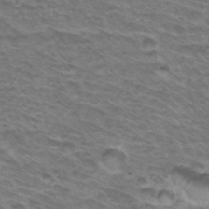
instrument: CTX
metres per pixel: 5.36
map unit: Hto
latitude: 33.8016
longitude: -41.5938
